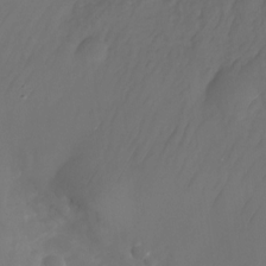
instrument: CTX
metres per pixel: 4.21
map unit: Nhu
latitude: -27.6155
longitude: -71.4048
